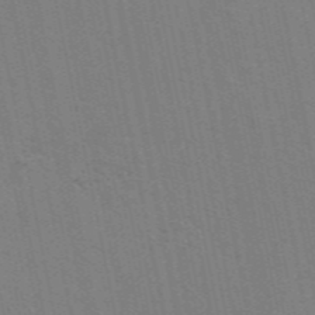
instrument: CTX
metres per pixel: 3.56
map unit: ANa
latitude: 49.3482
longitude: -75.8017
